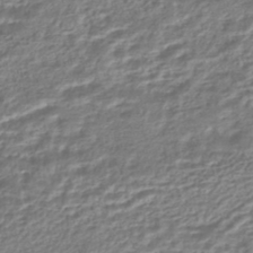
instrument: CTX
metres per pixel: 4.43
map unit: HNhu
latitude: -44.8975
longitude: 97.5021
